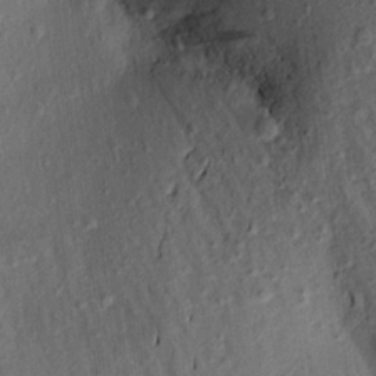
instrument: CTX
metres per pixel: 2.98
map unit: Aa
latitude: 16.6491
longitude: -146.5357
